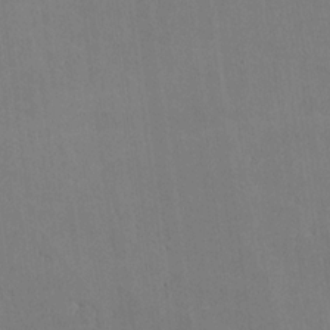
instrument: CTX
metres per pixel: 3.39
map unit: lHvf
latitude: -10.5196
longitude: -102.3278
